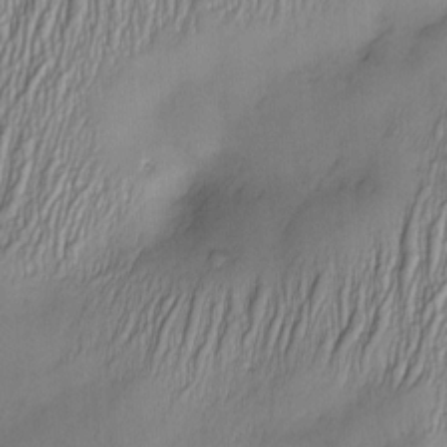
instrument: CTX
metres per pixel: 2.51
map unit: Nve
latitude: -22.3873
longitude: -137.8584
